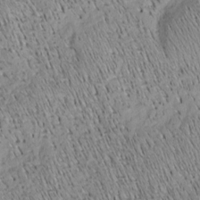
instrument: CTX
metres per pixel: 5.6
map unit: Nhu
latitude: -4.1605
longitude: -150.1577
